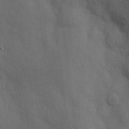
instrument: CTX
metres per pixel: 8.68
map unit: Hve
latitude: 19.0458
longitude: 151.2565
